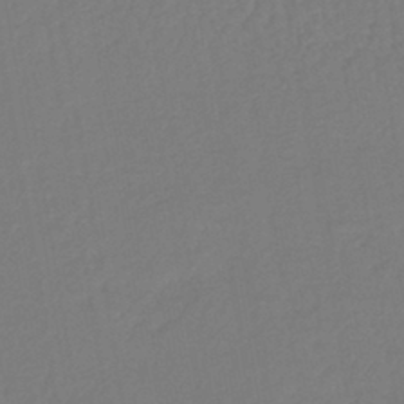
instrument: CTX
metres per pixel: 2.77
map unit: lHb
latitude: -42.4251
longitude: 74.7086
